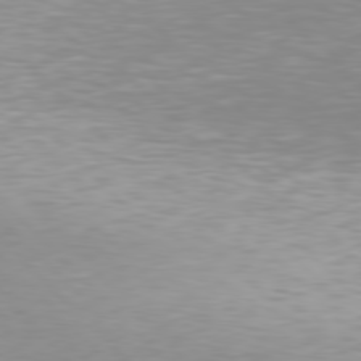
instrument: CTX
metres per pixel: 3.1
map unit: Hpe
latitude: 77.4237
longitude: -174.7435
